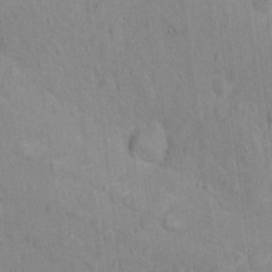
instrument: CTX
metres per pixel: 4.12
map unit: Nhu
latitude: 16.2145
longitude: -32.3467
